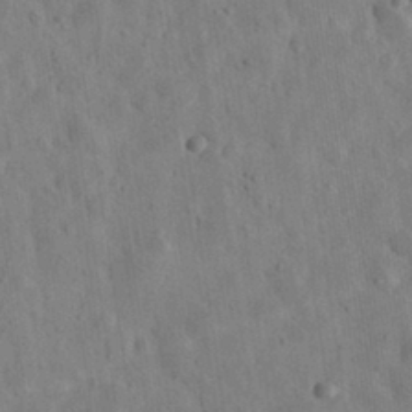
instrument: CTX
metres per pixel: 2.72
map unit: eHh
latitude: 31.3104
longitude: -74.0444
